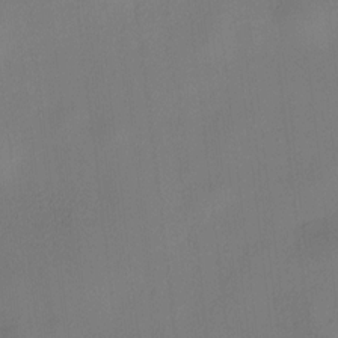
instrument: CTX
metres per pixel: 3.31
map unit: HNhu
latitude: 8.7435
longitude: 15.2187
